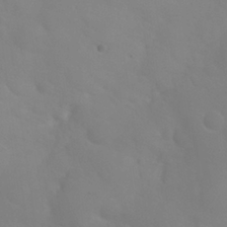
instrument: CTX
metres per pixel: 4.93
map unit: Nhu
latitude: 26.9703
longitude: -55.4804
